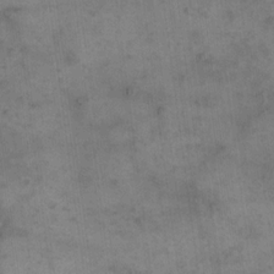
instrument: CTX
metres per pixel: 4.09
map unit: eHh
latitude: 15.9528
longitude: -67.2159
